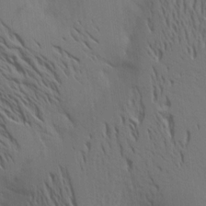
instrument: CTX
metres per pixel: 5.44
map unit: Aa
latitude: 15.5560
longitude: -147.6694
